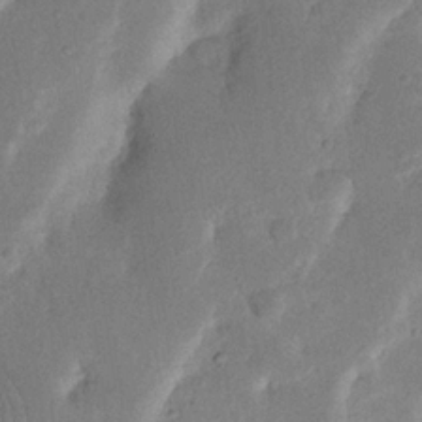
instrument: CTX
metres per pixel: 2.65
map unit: Nhu
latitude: 19.5560
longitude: -74.4601
